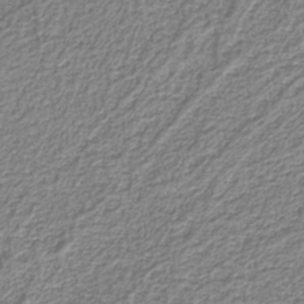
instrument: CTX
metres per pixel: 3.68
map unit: eAb
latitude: -39.2754
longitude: 52.4251
